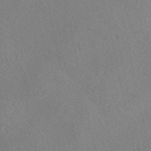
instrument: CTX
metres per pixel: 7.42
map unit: eAb
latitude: 48.9136
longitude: 107.2187
